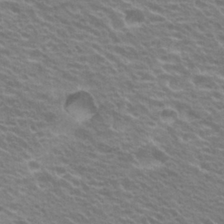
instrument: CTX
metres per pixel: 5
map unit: Hto
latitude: 23.1781
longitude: -31.2726
